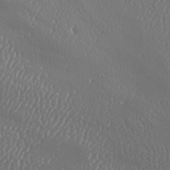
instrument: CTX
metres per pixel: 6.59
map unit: lAa
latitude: -8.5952
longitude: -128.5168
